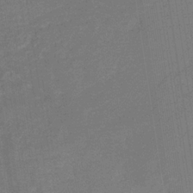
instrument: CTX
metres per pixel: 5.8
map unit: HNb
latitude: -32.6519
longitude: 57.4643
